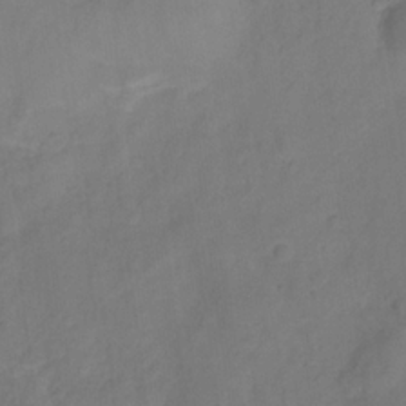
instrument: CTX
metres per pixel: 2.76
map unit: HNhu
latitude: -28.1606
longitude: 74.6330
